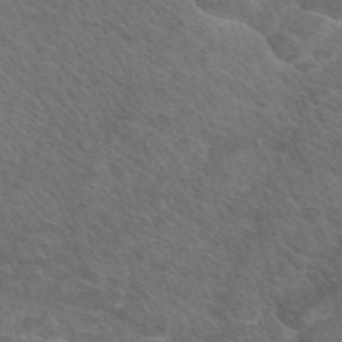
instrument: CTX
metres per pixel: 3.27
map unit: eAb
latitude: 47.7261
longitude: 112.8597
